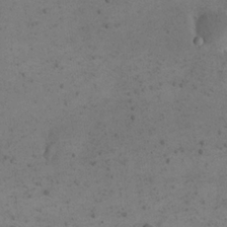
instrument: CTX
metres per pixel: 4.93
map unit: eHh
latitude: 22.7435
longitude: -68.9703
